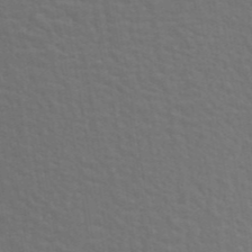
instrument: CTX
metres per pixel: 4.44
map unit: eAb
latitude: 43.2159
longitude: 105.5021
